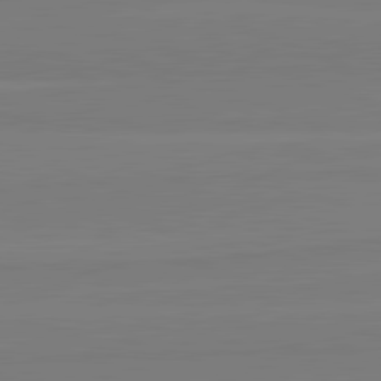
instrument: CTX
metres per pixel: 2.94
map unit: lApd
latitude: 82.0444
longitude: 165.3510
